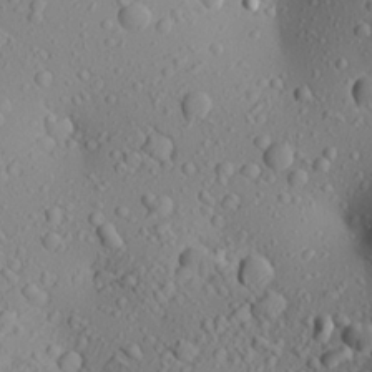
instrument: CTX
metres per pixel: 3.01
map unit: Aa
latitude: 23.4615
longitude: -144.1011
